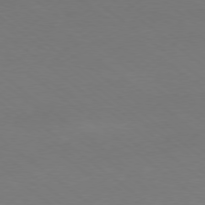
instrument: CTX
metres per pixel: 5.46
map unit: Ap
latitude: -79.0108
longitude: -56.3845
